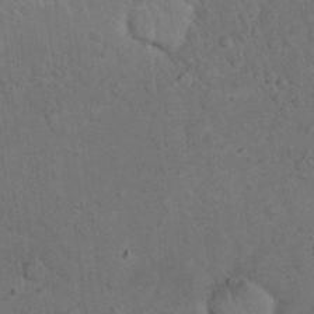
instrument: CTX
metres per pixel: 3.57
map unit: eHh
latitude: 20.2523
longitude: -61.8961
